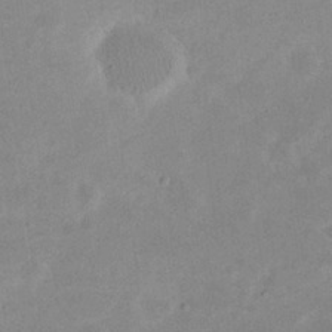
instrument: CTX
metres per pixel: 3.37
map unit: eHh
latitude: 20.7058
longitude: -69.3293
